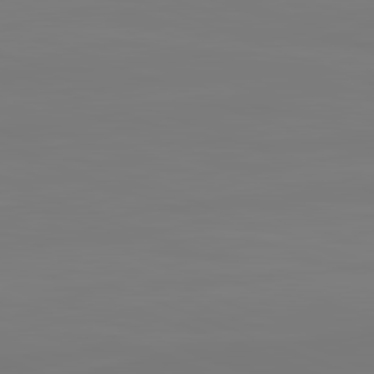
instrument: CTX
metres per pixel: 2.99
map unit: lApd
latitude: 82.3089
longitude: 146.5762
